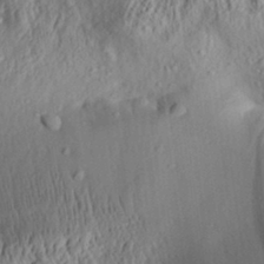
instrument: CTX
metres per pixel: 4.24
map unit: Aa
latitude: 31.8395
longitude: -134.1577
